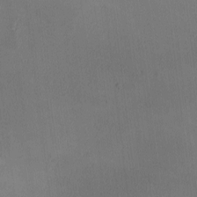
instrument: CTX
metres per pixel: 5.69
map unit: Ave
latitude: -9.7289
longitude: -122.0822
